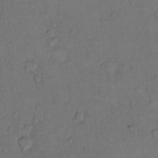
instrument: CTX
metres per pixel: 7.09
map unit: Hto
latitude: 9.6883
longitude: -58.7624
